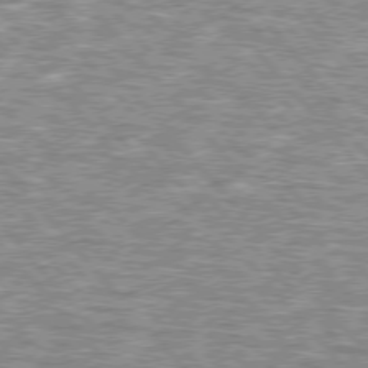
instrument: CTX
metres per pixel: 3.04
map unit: lApd
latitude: 76.1955
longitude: -80.6679
